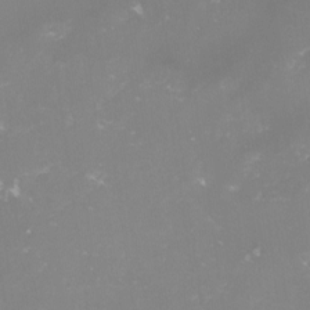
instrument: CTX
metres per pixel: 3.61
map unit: lHvf
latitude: -15.8423
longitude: -100.4601
